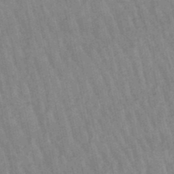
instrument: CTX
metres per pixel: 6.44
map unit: lHb
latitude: -48.8597
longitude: 74.7841
